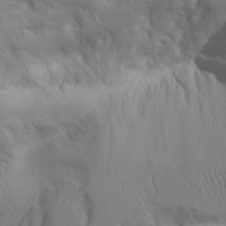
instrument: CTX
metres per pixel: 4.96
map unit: Aa
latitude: 21.7072
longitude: -124.2900
